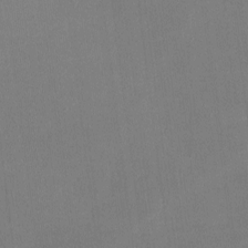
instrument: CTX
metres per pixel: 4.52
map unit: lHvf
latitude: -10.5952
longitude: -100.3656
